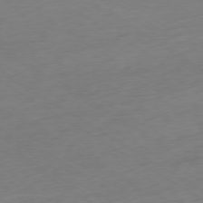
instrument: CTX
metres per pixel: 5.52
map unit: Ap
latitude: -78.7652
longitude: -58.0444
